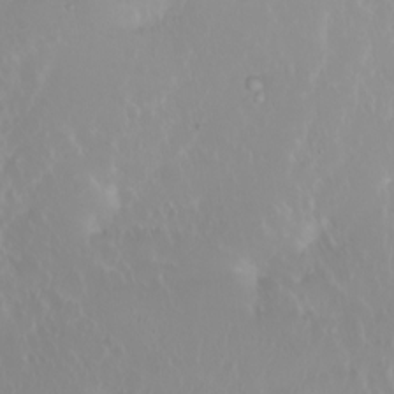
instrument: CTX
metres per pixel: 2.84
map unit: Ht
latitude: -1.4266
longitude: -61.2348
